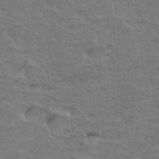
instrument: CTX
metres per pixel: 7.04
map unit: Hto
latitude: 35.4237
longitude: -46.0633
